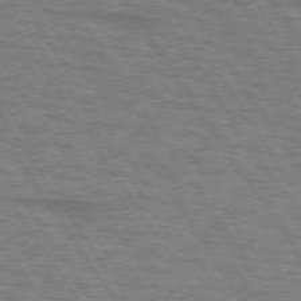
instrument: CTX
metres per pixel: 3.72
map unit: lApd
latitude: 73.5183
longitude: -73.1215
